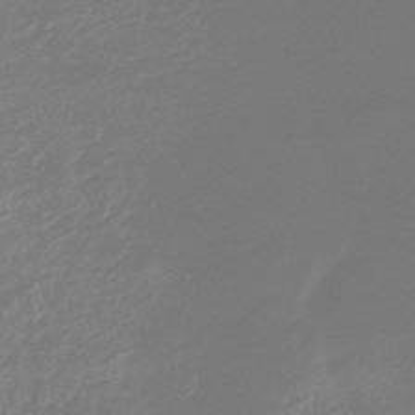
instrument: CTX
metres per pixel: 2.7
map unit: HNb
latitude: -44.7652
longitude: -42.4223
